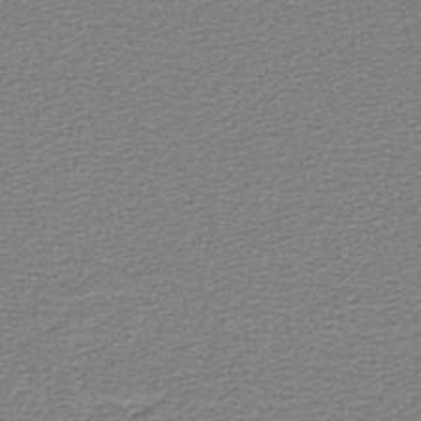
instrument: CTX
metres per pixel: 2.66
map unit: lHb
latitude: -45.3321
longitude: 63.2565
